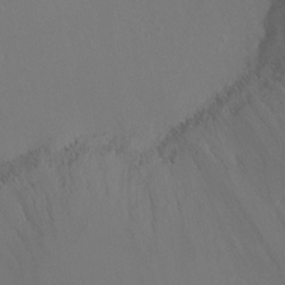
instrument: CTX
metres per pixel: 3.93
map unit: Ht
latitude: -8.5007
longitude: -32.4223
